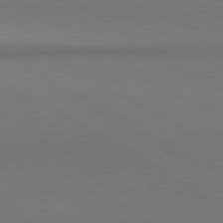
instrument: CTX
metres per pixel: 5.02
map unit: lApd
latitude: 80.9892
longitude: 147.5777
